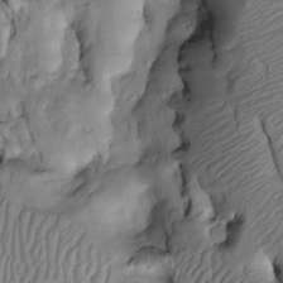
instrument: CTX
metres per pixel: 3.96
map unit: Htu
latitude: -3.3131
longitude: 149.9745
